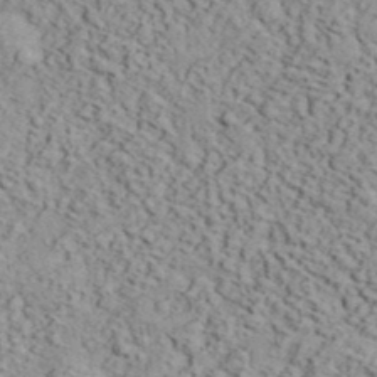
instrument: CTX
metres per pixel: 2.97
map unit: eHh
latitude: 37.7261
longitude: -80.5357
